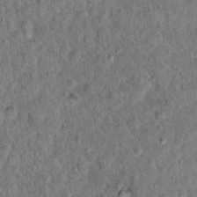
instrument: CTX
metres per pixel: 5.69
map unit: Hto
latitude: 14.6680
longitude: -34.5734
